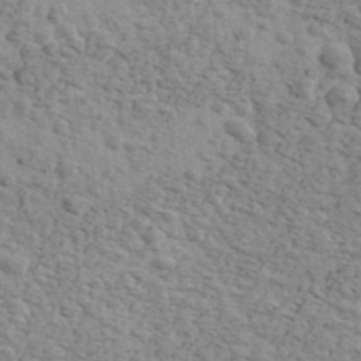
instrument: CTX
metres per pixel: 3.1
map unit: Ave
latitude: 41.5371
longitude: -109.4615
